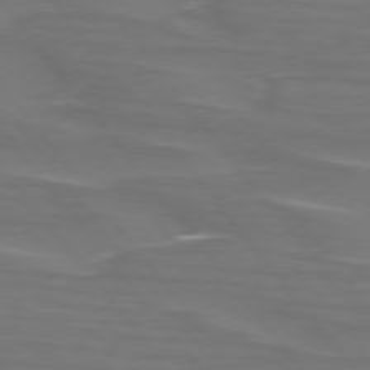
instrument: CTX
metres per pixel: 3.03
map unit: lApd
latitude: 75.4238
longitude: -80.0255
